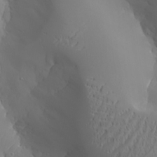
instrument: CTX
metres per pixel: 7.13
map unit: Aa
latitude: 23.7827
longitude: -126.9325
